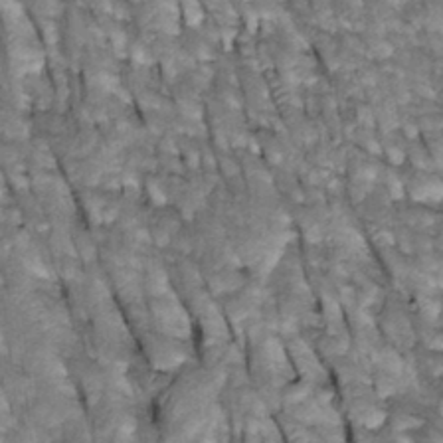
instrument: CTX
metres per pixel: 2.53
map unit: Htu
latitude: -2.9730
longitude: 150.3684
